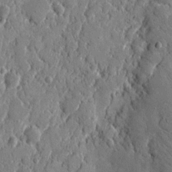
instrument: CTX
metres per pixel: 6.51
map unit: eHh
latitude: 10.4601
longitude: -67.6505
